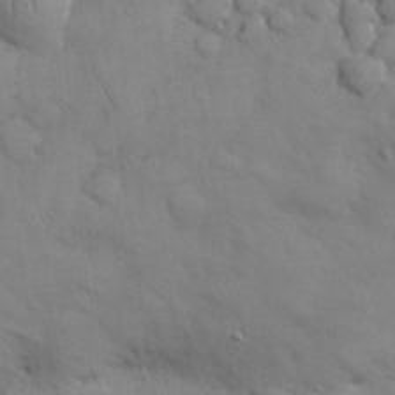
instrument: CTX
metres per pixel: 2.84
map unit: Nhu
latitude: 28.4601
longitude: -68.9325
